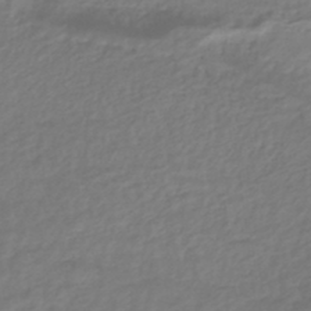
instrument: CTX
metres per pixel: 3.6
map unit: HNhu
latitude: -43.5588
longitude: 103.6533
